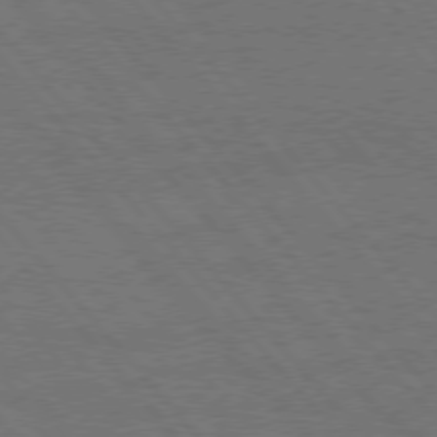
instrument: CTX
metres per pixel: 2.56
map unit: Hpe
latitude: 75.7072
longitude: -137.9906
